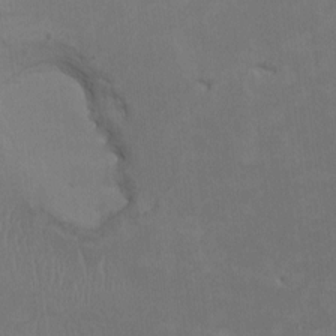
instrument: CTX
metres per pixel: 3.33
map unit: HNhu
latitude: 1.8205
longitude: -5.1592
